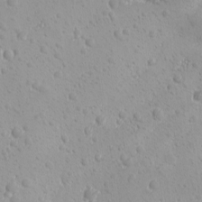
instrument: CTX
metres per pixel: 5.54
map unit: Ave
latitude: -10.3684
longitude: -121.1403
